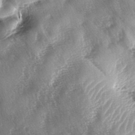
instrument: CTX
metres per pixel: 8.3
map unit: lAa
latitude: -4.8030
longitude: -126.6491
